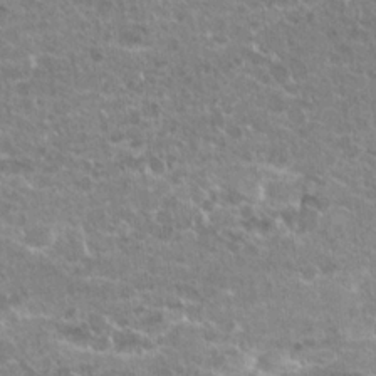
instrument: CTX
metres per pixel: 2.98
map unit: Hto
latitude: 20.6491
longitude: -39.7638
